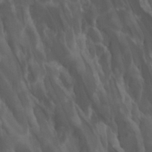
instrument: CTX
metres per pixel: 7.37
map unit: Htu
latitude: -5.0297
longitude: -75.5371
